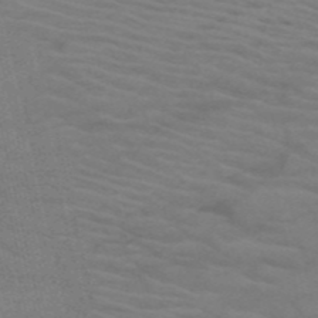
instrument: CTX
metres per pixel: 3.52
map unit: HNb
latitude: -53.5399
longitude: -45.8205
